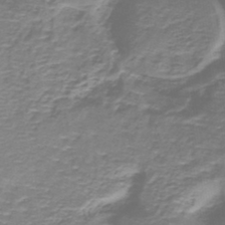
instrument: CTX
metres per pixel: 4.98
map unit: lHb
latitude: -40.7274
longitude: 58.9730
